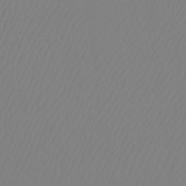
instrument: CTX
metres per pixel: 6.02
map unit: Htu
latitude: -12.6896
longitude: -47.5938
